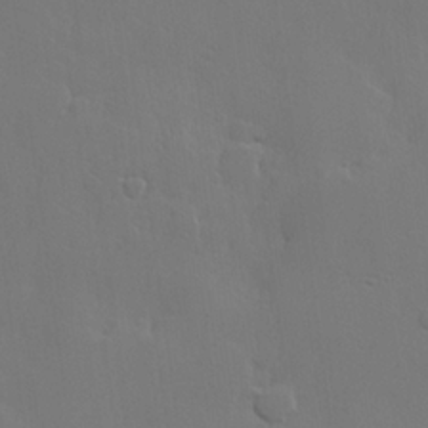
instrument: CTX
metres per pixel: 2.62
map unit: lHvf
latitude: 22.6868
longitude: 145.6911
